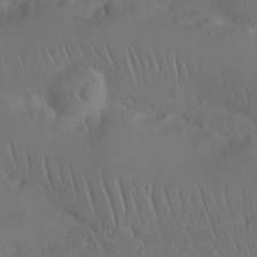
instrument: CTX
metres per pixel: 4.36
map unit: Nhu
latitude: 26.1767
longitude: -70.9891
